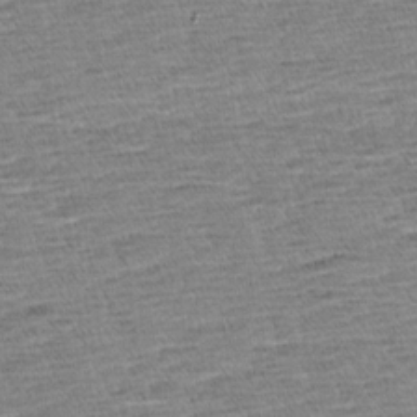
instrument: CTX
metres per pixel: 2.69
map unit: Aa
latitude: 6.8191
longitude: -136.8380
